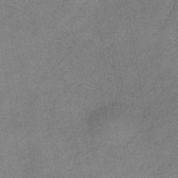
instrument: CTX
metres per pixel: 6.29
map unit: HNb
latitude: -33.2187
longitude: 57.4265
